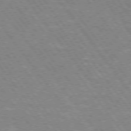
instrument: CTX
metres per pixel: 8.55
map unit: Hpe
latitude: 74.2523
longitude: -139.9339
